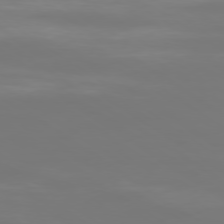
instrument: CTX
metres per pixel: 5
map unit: Ap
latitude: -79.2754
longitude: -92.7435
